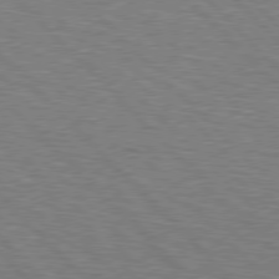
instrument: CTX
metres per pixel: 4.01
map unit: Hpe
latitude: 77.1025
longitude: -151.2915
